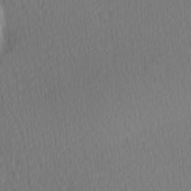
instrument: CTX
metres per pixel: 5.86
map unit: Hve
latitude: 12.8758
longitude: -90.9703
